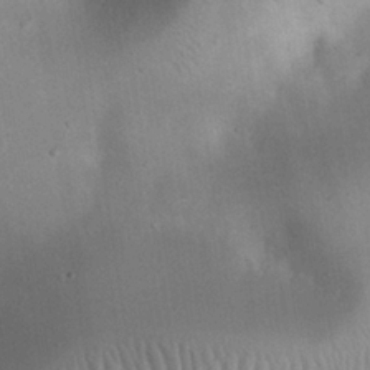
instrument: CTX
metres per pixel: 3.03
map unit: Nhu
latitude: 23.9717
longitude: -71.8205
